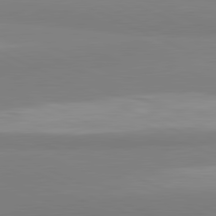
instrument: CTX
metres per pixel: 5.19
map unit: lApd
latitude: 81.6694
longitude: 179.1242
